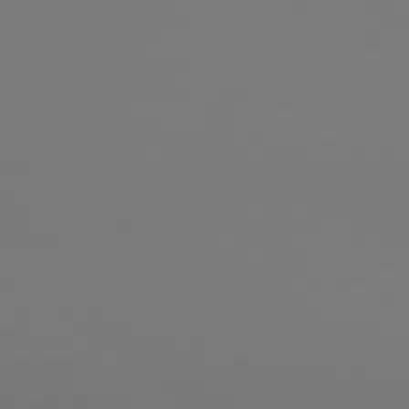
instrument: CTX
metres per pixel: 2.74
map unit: Hpe
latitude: 76.2522
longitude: -137.7639
